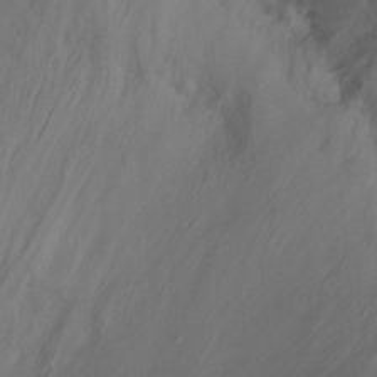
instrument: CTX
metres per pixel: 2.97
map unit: Nhu
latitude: -15.5966
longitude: -51.6693
